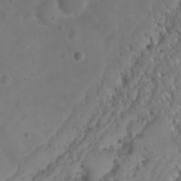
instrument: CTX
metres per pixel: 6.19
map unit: Nhu
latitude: 21.0837
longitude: -72.3657
